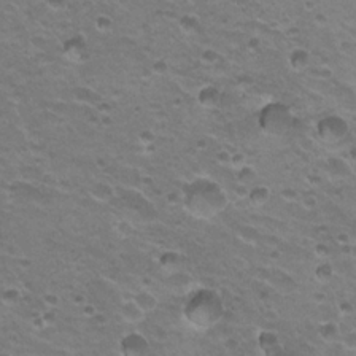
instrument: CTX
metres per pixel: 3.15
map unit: Hto
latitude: 20.7058
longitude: -32.1389
